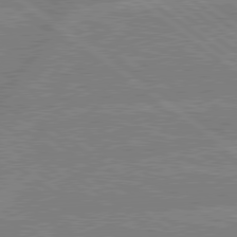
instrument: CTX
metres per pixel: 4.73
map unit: lApd
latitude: 79.2726
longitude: -160.5734
